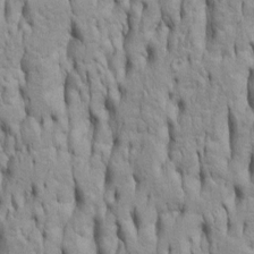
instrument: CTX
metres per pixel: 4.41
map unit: Htu
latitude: -5.4076
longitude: 151.4076
